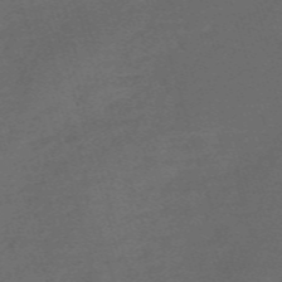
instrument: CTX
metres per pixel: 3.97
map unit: Nve
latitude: -59.6343
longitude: 59.6721
